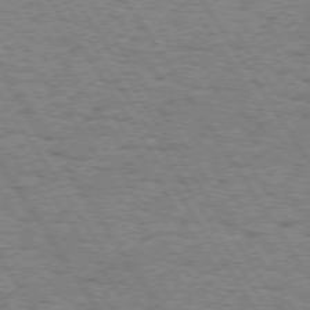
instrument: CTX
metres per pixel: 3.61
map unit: Hpe
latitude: 73.6883
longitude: -133.8017
